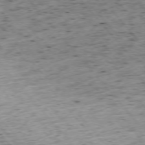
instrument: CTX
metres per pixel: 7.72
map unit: Ap
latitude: -75.9745
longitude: -62.4790
